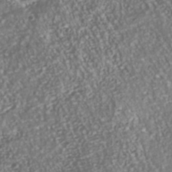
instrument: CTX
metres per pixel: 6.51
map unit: Nhu
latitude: -38.7841
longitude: -80.7813
